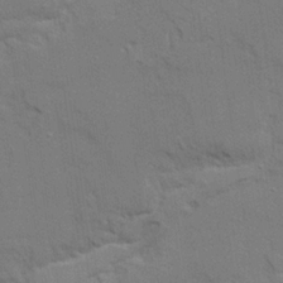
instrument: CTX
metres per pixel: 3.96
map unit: Ave
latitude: 22.3845
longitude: -130.4790
